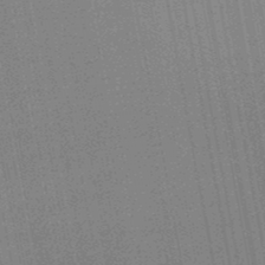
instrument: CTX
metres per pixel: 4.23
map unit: lHb
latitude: -47.6155
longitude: 66.8030
